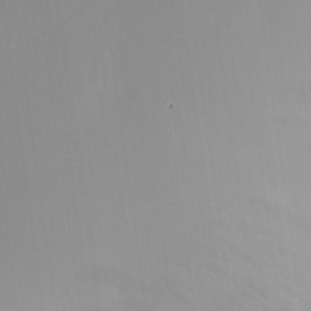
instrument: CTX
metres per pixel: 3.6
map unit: Nhu
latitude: -23.4266
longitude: -70.9136
